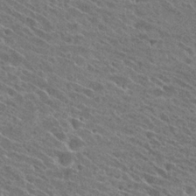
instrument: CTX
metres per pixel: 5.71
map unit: Hto
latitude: 25.9150
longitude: -40.9135
